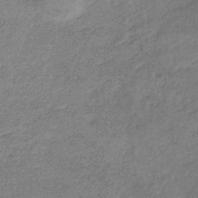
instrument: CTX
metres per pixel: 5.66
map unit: HNb
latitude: -31.4076
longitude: 61.0298
